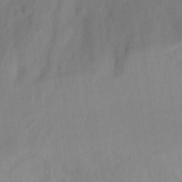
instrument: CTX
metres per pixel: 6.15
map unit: Aa
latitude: -13.0675
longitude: -59.4426
